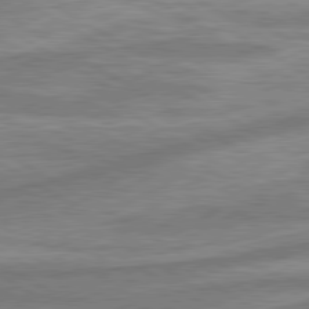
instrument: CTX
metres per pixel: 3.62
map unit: lApd
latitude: 80.3467
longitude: -177.4615
